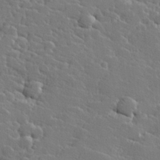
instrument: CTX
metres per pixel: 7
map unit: Hve
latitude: 25.9528
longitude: 144.2362
